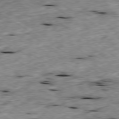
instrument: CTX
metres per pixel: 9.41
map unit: Ap
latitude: -79.7099
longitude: -90.3089
